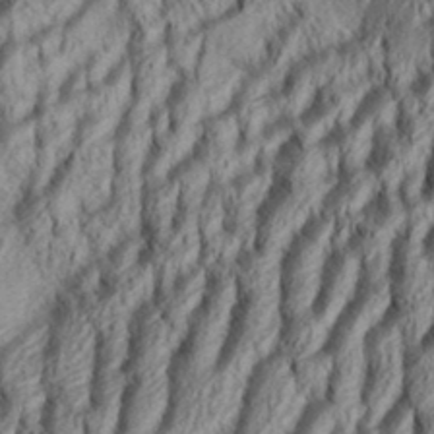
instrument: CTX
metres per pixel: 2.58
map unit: Aa
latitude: 34.0822
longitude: -137.2537
